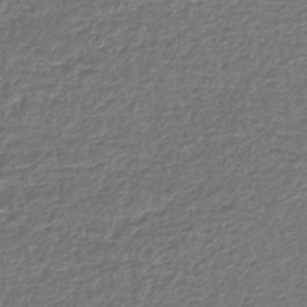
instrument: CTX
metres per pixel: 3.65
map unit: lHb
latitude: -43.5588
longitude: 69.1620
